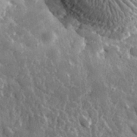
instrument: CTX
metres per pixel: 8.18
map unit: lHvf
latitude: 34.0633
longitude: -86.9891
